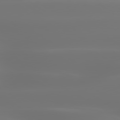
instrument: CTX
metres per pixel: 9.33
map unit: lApd
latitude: 79.9528
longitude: -137.1215
